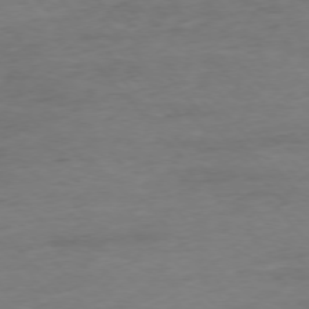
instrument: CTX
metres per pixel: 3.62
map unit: Ap
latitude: -76.7274
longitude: -83.8205
